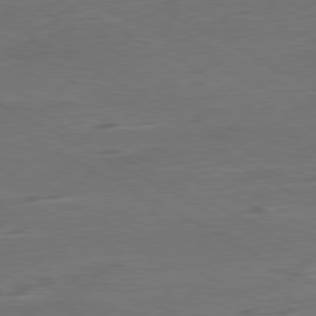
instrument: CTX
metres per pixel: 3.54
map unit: Ap
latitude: -80.8408
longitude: -61.9528
